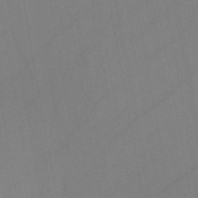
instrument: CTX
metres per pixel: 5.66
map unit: HNb
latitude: -45.6533
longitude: -40.6112
